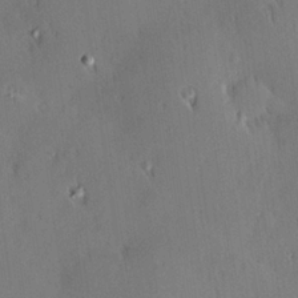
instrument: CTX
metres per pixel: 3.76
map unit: Hve
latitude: 25.0080
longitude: -93.2159
